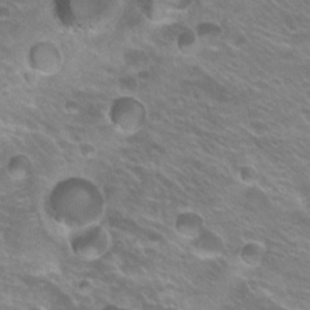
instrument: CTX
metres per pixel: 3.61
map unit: Hto
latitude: 23.8772
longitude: -31.4238
